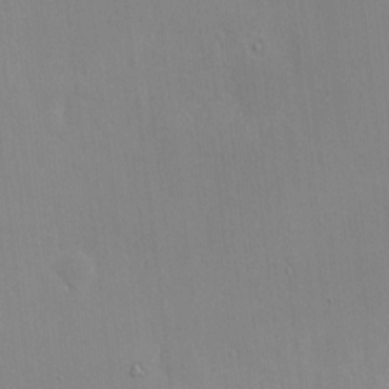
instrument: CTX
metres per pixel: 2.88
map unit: HNhu
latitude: 6.2711
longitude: 1.2187
